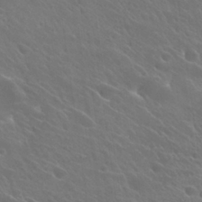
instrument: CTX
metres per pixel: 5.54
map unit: Hto
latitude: 27.2915
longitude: -41.7827
